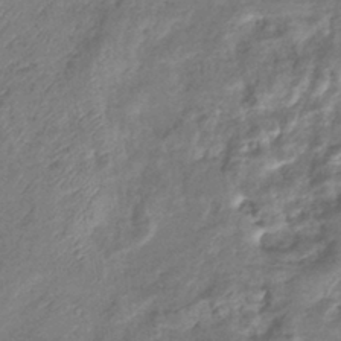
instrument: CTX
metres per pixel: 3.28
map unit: eHb
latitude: -39.6533
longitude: 78.7085
